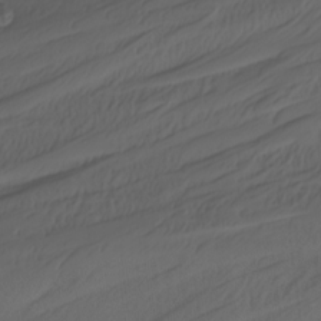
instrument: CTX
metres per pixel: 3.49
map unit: Nhu
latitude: -3.1998
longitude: -74.2334
